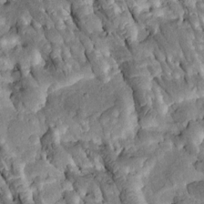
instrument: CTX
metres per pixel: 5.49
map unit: Htu
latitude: -0.7086
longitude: 148.2740
